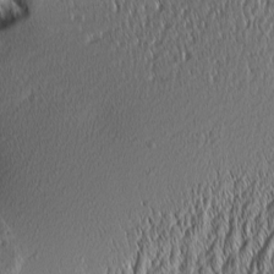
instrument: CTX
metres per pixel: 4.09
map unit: Aa
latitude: 6.7624
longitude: -130.2145
